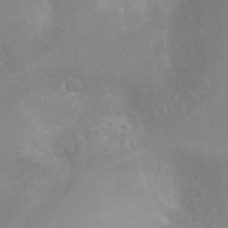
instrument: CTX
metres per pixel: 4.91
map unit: Ht
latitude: -16.8030
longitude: -40.1766
